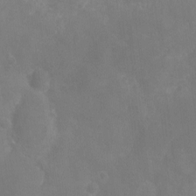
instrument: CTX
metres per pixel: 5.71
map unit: Ht
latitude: -11.1998
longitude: -24.1388
